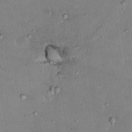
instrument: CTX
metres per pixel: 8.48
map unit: Nhu
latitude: 17.6316
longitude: -29.7449
